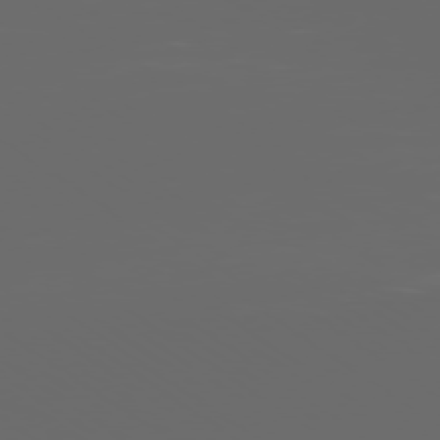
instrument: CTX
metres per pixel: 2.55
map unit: Ap
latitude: -79.6721
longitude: -59.4993
